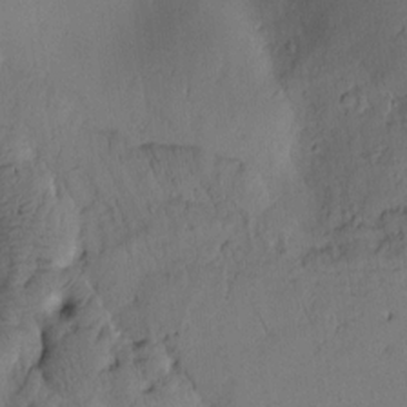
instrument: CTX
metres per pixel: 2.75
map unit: Htu
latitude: 2.3656
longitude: 178.5007
